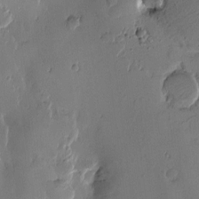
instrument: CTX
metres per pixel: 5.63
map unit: Htu
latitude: -1.8612
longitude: -177.3859
